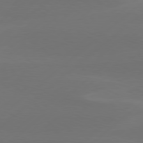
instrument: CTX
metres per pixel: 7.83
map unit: Hpe
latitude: 78.4979
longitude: -130.8569
